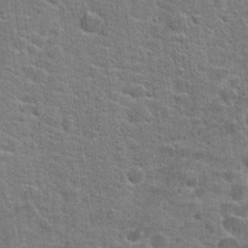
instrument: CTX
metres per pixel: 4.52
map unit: Hto
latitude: 21.1592
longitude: -43.8583
